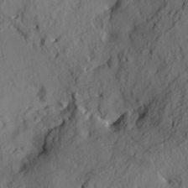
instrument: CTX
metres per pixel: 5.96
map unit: HNhu
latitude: 11.0648
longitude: 23.6911
